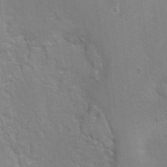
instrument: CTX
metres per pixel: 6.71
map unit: Nhu
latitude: 1.3292
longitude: -16.8191
